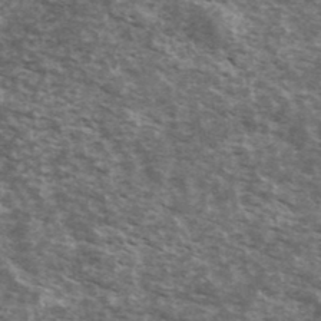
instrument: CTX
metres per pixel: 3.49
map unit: Ave
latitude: 40.0255
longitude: -109.9150
